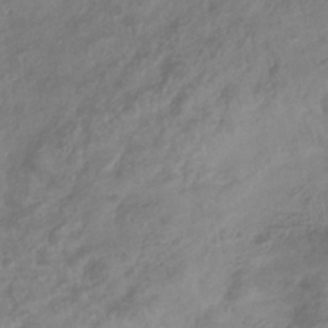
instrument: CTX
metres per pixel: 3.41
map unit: eHb
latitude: -32.8408
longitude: 75.8423
